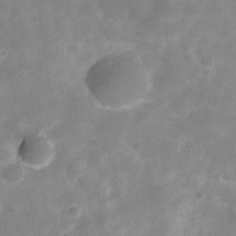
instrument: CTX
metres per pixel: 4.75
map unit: Hve
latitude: -31.0675
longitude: 92.9542
